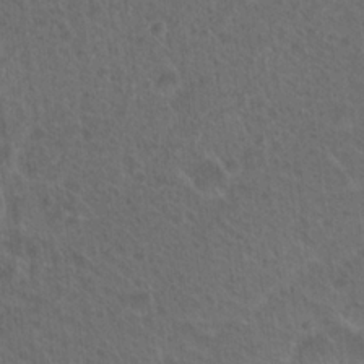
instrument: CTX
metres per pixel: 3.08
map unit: Hto
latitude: 19.3103
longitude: -40.2522
